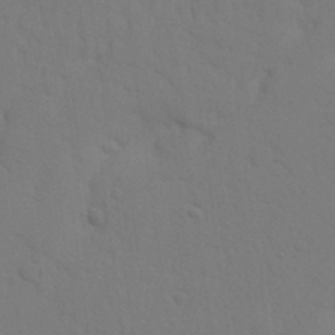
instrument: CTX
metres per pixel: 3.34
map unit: Nhu
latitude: 22.4790
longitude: -73.8206
